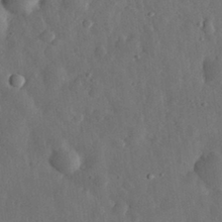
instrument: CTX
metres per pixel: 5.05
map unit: eHh
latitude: 31.2159
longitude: -78.3090
